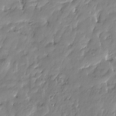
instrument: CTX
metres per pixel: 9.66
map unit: Htu
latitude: -6.6707
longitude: 175.2187
